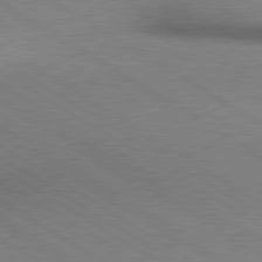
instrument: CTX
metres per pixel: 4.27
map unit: lApd
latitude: 80.1389
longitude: 164.5385
